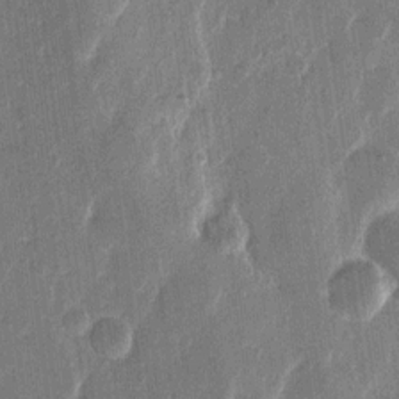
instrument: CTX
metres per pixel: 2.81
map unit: eHh
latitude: 12.9136
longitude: -68.6869
